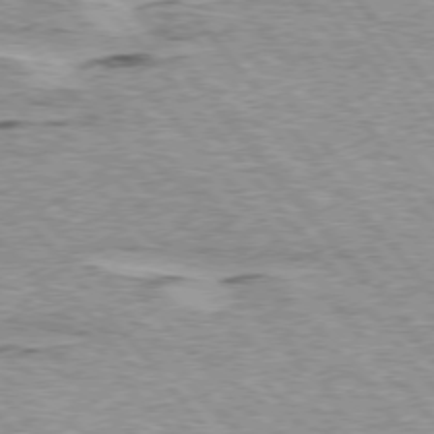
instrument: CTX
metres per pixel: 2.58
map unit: lApd
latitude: 75.0647
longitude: -77.2348
